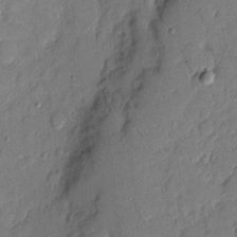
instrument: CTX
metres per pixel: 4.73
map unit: eHh
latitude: 5.1025
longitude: -72.2145
